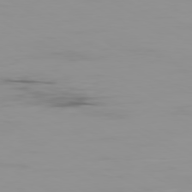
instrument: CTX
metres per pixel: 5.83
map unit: Ap
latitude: -79.9367
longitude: -77.2915
